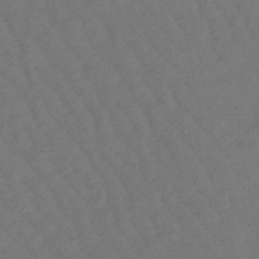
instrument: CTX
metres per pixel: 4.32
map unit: eHb
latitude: -47.2565
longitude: 82.4818
